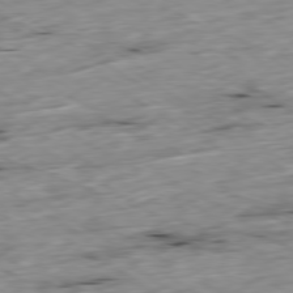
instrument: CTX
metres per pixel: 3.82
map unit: Ap
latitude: -79.8233
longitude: -88.7436
